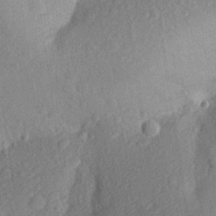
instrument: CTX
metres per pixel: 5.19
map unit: Aa
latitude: 27.3482
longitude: -145.5371
